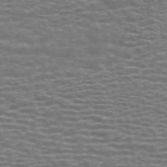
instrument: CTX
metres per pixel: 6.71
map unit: ANa
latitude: 44.5923
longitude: 29.1998
